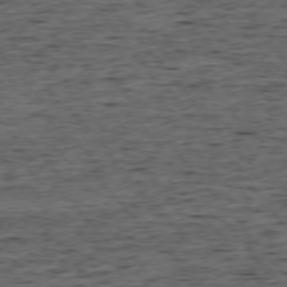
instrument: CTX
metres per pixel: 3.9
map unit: Ap
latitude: -75.7667
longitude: -92.5168
